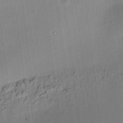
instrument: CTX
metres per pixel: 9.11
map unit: HNhu
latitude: 10.7246
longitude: 11.1809
